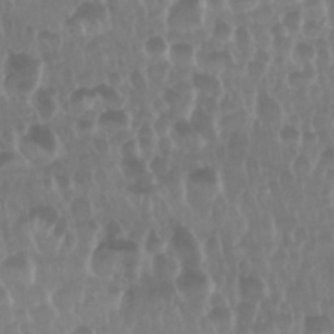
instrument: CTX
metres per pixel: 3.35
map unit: Nhu
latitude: 29.4615
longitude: -56.5356
